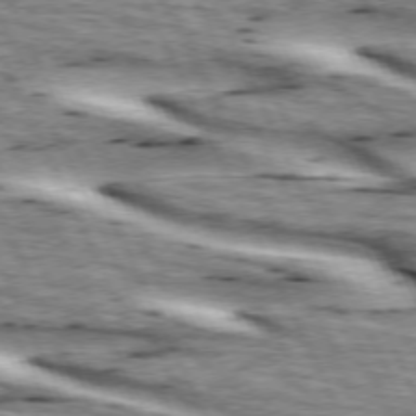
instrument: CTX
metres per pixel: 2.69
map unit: lApd
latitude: 73.1593
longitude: -54.6868
